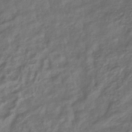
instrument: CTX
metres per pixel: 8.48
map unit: eHb
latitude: -39.5399
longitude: 78.7274
